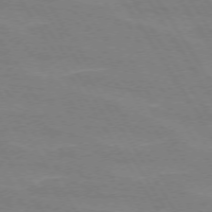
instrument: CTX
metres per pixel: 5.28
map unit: lApd
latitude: 72.9325
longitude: -56.5167
